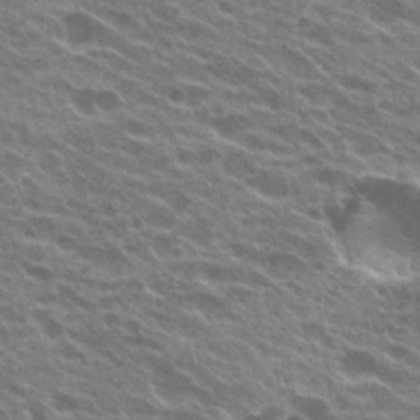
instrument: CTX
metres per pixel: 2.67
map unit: Hto
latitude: 24.2522
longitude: -37.7261
